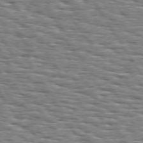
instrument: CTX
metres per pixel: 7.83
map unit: Hpe
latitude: 73.7828
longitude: -137.9339
